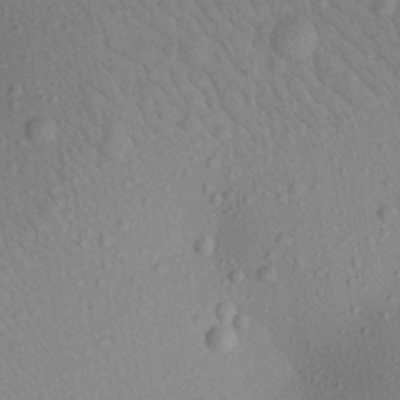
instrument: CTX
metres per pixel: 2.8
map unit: Aa
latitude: 22.5546
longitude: -139.1592
